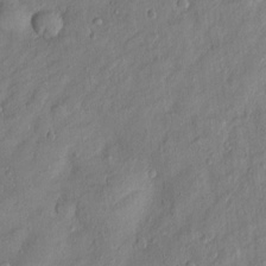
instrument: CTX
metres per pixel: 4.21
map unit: Htu
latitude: -3.9367
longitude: 159.0486
